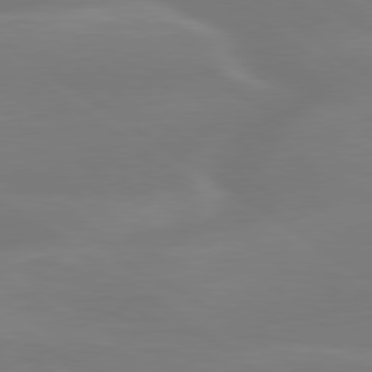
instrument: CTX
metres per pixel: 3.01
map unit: lApd
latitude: 79.4994
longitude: -149.4426
